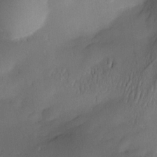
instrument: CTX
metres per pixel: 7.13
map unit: Nve
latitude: -23.5210
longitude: -138.2333
